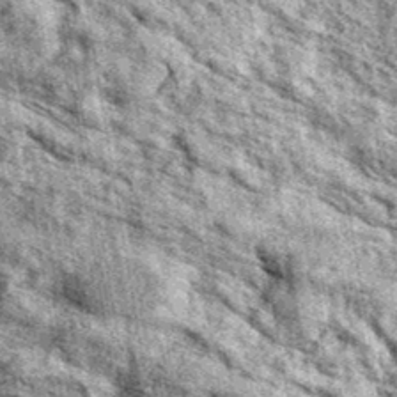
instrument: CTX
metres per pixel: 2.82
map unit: eAb
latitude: 37.7072
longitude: 105.6722
